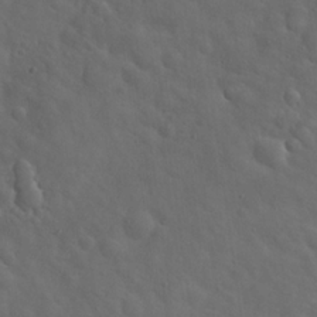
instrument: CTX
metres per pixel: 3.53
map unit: Hto
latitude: 18.1577
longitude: -53.3293
